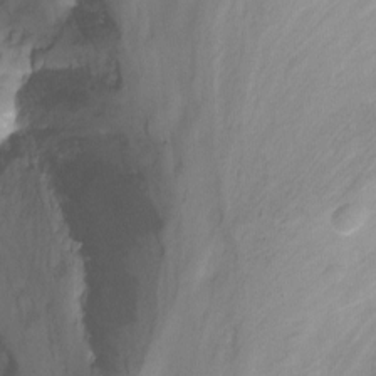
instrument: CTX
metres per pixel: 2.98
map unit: Nhu
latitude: -14.0094
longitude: -54.6112
